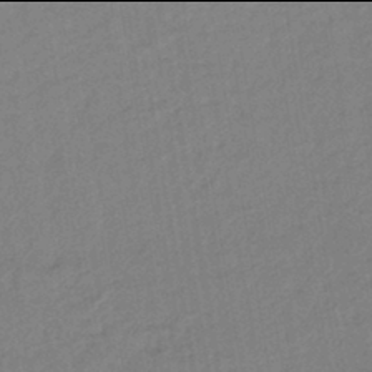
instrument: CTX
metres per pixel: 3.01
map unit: lHb
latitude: -42.0094
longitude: 68.1038
